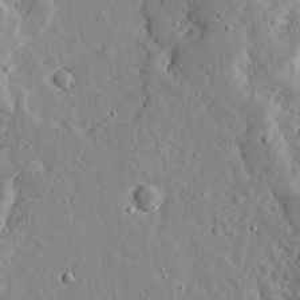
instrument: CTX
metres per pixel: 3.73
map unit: Ave
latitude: 13.1781
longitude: -133.5371
